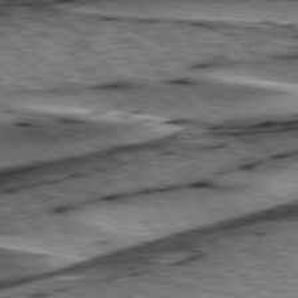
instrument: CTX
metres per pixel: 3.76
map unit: lApd
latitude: 76.3467
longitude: -71.5182
